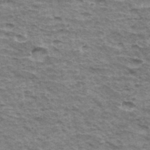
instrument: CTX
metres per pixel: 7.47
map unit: Hto
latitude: 35.6882
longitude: -43.0459
